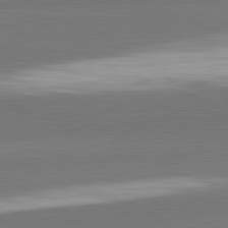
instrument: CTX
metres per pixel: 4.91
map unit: lApd
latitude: 82.2711
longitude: 151.5210
